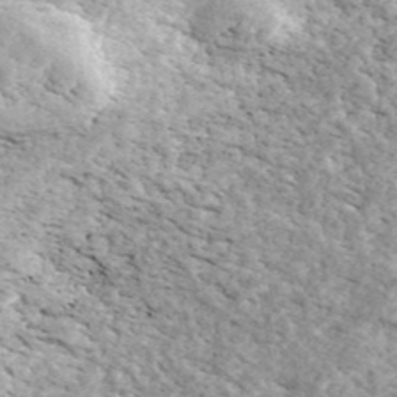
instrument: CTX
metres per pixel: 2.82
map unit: ANa
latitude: 44.1578
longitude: 45.5777
